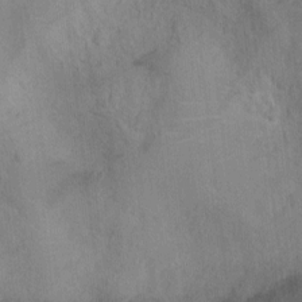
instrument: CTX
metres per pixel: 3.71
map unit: Ht
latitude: -3.9367
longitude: -16.8191
